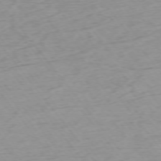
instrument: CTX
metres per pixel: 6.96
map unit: Ap
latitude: -75.1432
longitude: -82.9324
